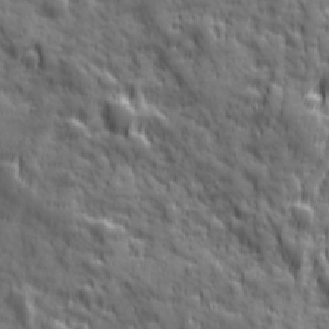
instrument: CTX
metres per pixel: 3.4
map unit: Ave
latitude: 19.4048
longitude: -132.6113
